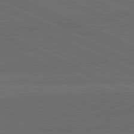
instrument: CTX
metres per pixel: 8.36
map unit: lApd
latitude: 81.7261
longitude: 148.4629
